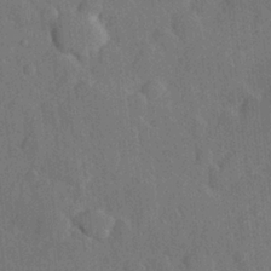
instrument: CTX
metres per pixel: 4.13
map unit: Hve
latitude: 25.1403
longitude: 149.1998
